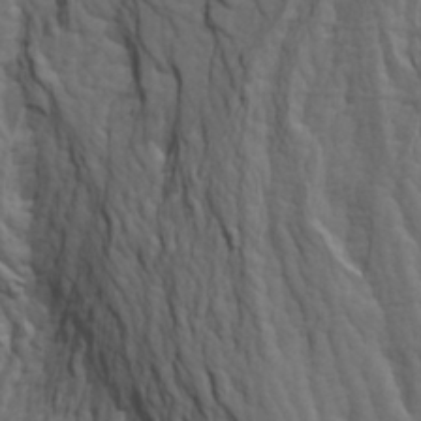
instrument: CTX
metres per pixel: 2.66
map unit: Htu
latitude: -3.6154
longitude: -73.4427
